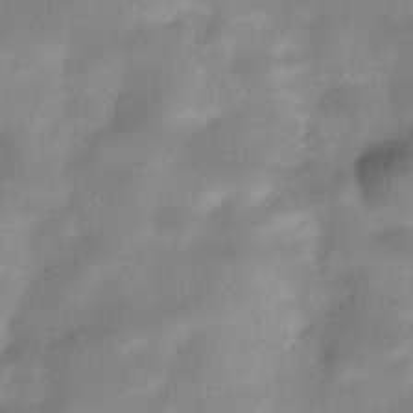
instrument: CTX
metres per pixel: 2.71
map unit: Hve
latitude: -31.5210
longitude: 89.5399
